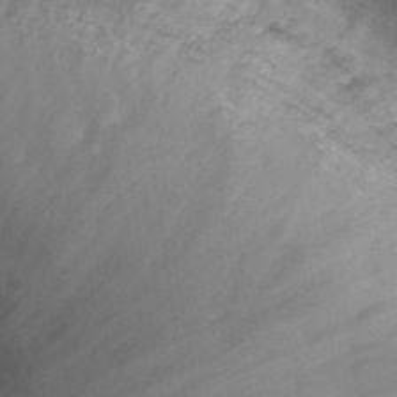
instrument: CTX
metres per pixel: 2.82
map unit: Hto
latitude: 32.1578
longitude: -48.5735
